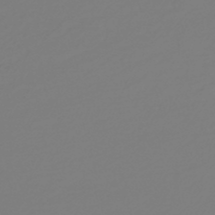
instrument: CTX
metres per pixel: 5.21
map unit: HNb
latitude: -46.4629
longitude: 55.3888
